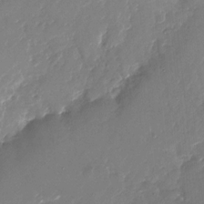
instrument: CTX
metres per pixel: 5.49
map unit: Nhu
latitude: -26.7652
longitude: -73.8206
